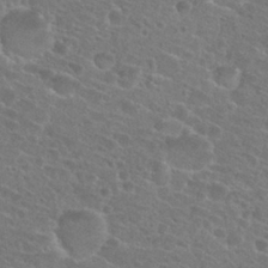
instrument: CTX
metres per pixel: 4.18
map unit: Nhu
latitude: 27.1970
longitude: -51.1592
